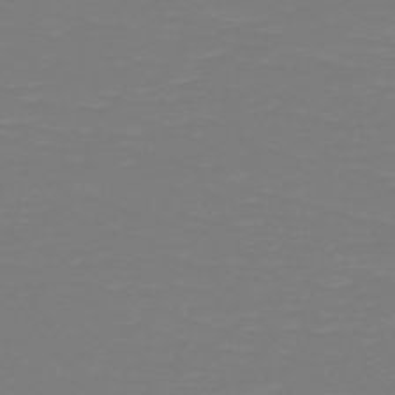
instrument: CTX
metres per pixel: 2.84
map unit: HNb
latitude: -49.4644
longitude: -50.7057
